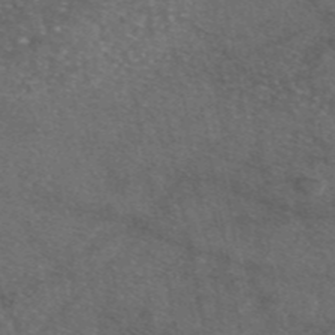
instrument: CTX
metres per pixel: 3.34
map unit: eAb
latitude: 47.0837
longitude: 111.9178
